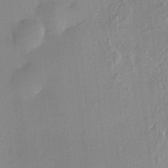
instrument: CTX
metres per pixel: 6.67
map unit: HNhu
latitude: 4.1200
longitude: 14.2551
